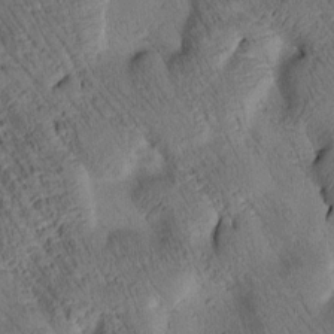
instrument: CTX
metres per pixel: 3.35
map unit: Htu
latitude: 3.2726
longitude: 179.2187
